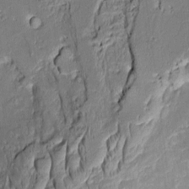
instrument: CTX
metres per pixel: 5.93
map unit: Aa
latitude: 8.7813
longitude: -132.8569
